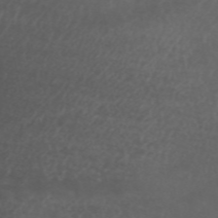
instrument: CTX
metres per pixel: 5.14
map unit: ANa
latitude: 49.9150
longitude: -71.3670
